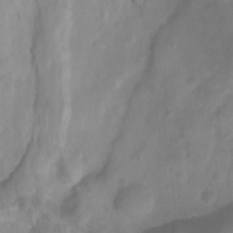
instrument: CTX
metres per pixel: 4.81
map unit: Htu
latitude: 3.1403
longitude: -22.2333
